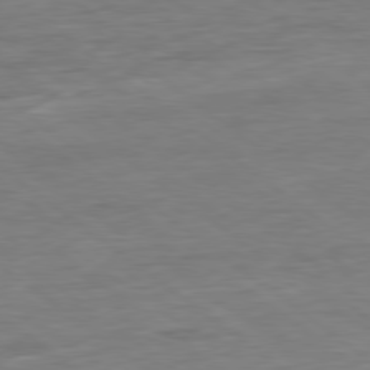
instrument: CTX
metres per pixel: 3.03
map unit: Ap
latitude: -80.0094
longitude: -81.1214
